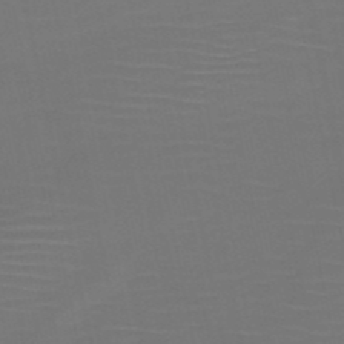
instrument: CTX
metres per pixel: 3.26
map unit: HNb
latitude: -51.1809
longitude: -46.8758
